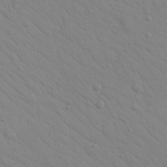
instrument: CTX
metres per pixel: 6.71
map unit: Nhu
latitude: 23.5182
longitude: -74.2334
